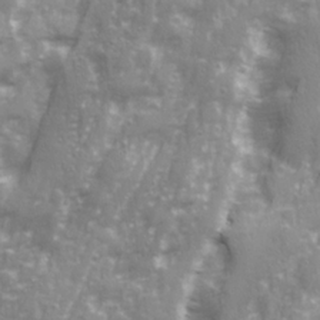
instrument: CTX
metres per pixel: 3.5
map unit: Ave
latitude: 21.4616
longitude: -132.7624
